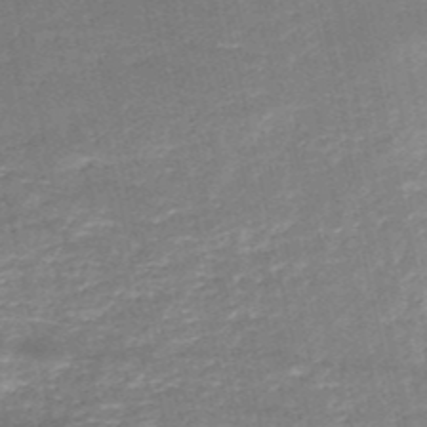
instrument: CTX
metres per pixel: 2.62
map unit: HNb
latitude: -51.2376
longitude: -40.8569
